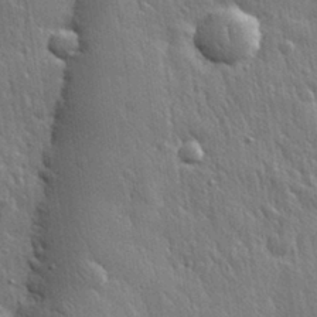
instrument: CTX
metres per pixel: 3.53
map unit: eHh
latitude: 31.3293
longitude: -79.3482
